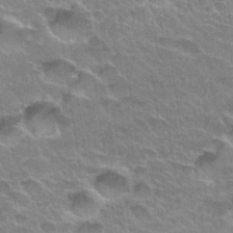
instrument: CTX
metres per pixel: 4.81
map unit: Hto
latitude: 33.8394
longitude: -47.1026
